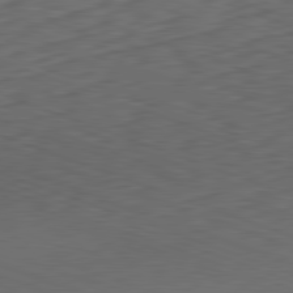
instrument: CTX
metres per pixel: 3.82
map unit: Hpe
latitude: -82.5196
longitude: 15.4077
